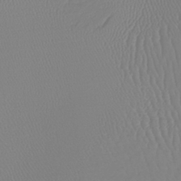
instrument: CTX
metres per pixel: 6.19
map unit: lHb
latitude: -40.9919
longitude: 61.3699
